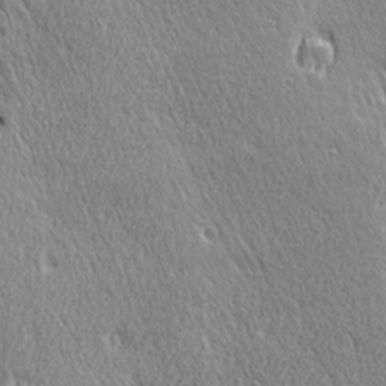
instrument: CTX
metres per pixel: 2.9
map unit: Ave
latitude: 21.8395
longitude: -135.9906
